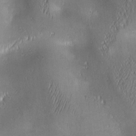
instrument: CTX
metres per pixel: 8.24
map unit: lAa
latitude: 1.4804
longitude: -117.0647
